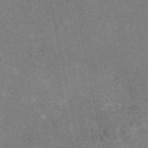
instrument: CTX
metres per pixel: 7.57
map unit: eAb
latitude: 47.2537
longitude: 105.1431
